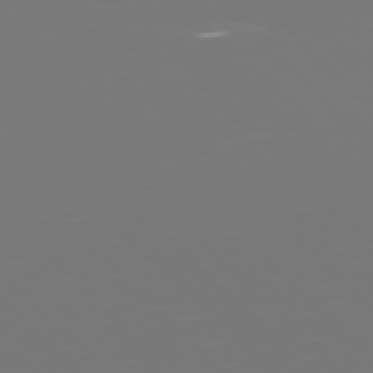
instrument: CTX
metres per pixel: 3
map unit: Hpe
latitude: 77.2915
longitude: -171.3482
